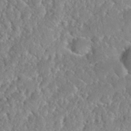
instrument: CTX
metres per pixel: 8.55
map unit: Nhu
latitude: 31.6694
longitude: -51.2348
